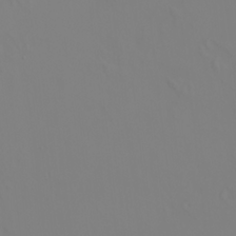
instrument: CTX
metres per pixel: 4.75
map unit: HNhu
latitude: 7.1970
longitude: 14.1228
